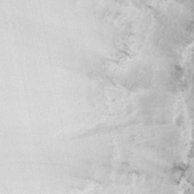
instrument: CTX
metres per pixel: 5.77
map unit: eHh
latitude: 5.2348
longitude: -77.5182
